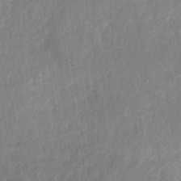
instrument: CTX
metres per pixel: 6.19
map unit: HNhu
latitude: -28.5196
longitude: 73.7288
